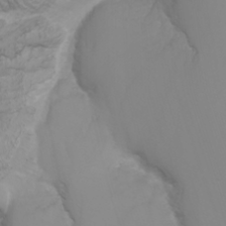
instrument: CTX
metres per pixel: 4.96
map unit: Nhu
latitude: -7.1620
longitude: -80.5357
